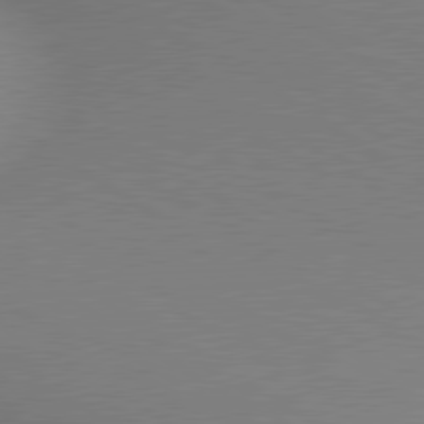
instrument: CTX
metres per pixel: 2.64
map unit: lApd
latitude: 80.1956
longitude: 131.7855
